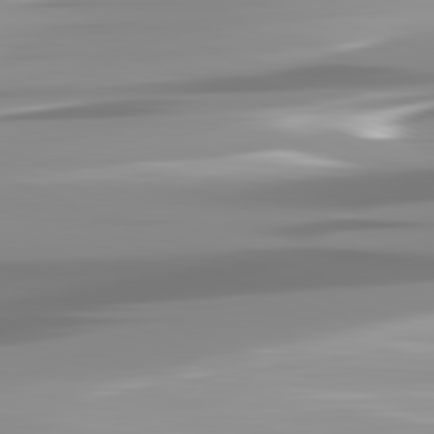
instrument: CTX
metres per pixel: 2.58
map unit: lApd
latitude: 82.1955
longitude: -139.3671
